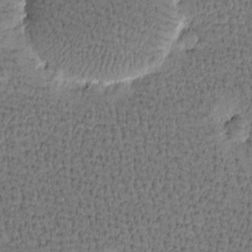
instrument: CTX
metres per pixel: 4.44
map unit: Htu
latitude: -3.8422
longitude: 176.2551
